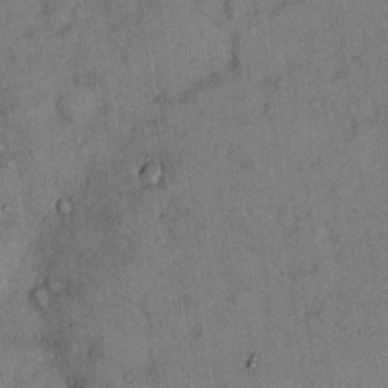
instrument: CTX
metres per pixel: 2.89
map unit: Hto
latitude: 12.7058
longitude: -59.1214
